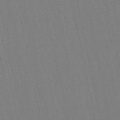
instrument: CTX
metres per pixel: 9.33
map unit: eHb
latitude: -50.2361
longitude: 69.5966
